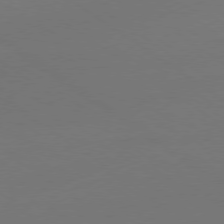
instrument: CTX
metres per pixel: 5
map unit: Ap
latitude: -79.3509
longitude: -97.7827
